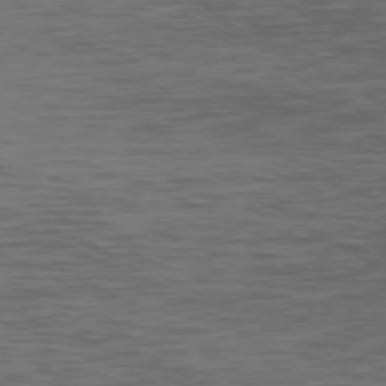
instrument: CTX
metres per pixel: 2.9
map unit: Hpe
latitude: 74.0444
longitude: -127.0837
